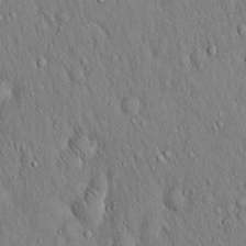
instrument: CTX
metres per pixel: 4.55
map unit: Hto
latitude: 16.4790
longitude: -58.5735
